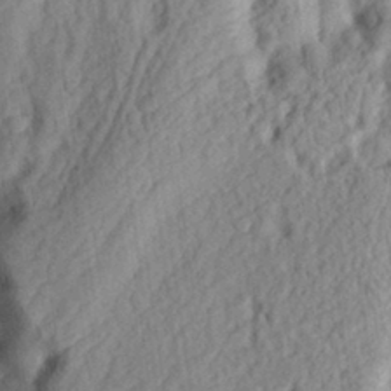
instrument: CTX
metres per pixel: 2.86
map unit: eHh
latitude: 29.9528
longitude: -74.6302
